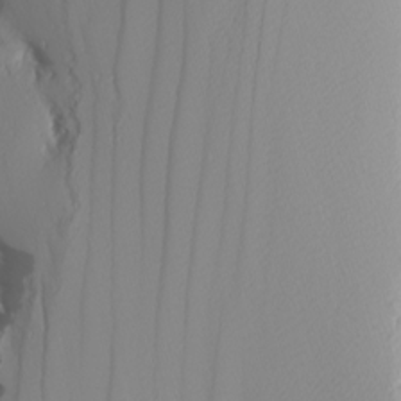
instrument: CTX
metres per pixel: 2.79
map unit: Nhu
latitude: -6.1039
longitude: -89.9528
